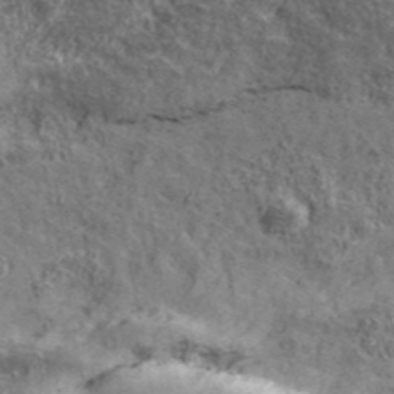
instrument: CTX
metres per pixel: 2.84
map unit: eHh
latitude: 43.4615
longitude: -89.0648
